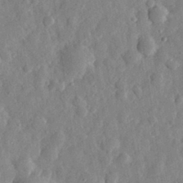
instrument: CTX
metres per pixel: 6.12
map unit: eHh
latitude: 30.6491
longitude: -75.4049
